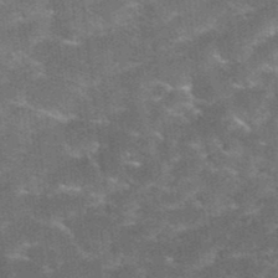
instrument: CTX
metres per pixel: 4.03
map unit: Hto
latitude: 35.5560
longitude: -53.2726
